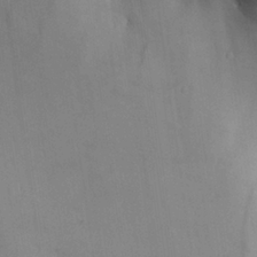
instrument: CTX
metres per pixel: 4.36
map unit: Aa
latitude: 25.3859
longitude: -129.1781
